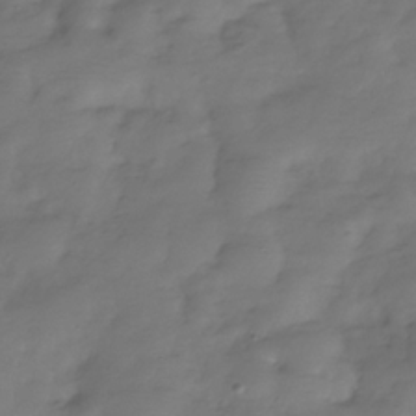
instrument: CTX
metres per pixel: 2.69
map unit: Hve
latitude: -31.6533
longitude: 91.0865
